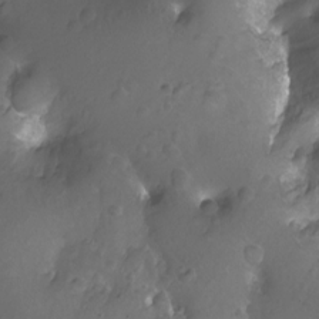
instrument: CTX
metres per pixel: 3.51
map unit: Nhu
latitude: -11.3888
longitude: -35.6882
